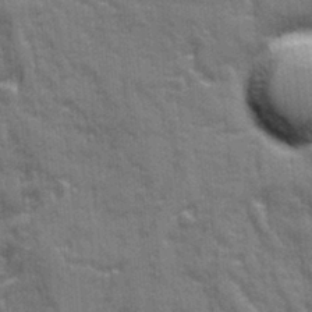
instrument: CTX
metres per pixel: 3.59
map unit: Ave
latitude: 20.2901
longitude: -133.7261
